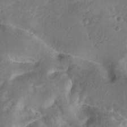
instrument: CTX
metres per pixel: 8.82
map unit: Htu
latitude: -12.2173
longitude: -73.9906
